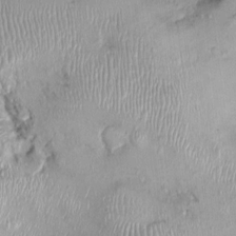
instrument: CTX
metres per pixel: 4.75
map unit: Nhu
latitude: 0.0255
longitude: -14.8002
